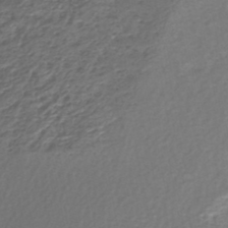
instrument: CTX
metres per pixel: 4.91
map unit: HNhu
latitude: -46.9164
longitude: 103.5966
